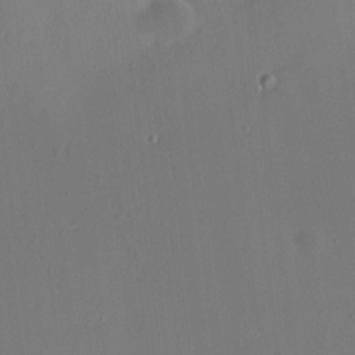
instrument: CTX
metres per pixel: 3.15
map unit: HNhu
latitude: 6.0255
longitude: 12.9353
